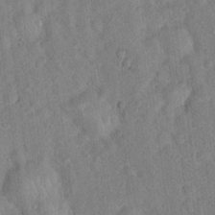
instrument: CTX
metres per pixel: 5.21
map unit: Hto
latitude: 17.3860
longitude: -52.7813
